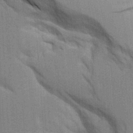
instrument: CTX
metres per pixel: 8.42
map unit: Aa
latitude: 9.5749
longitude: -126.9136
